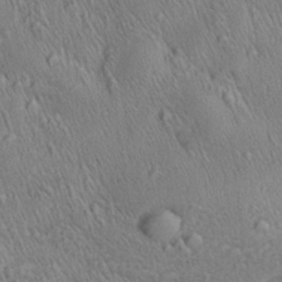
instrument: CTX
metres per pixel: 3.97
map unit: Aa
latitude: 28.0822
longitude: -137.1970
